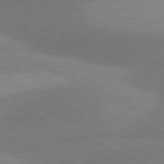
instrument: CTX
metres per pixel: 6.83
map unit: lApd
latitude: 81.0647
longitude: 125.6911
